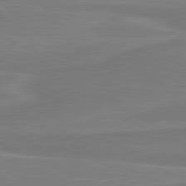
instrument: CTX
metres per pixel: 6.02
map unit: lApd
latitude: 81.4993
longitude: 169.1998
